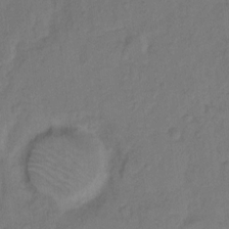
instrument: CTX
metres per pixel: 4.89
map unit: Hto
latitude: 7.3671
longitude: -61.3292
